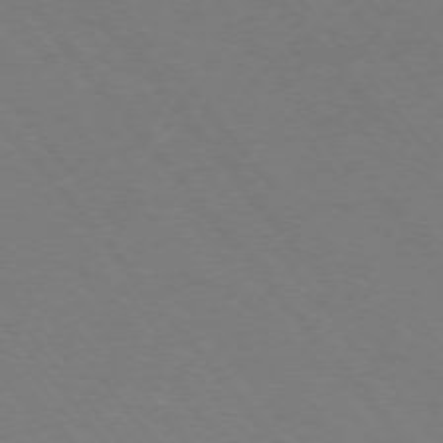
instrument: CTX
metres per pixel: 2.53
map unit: Ap
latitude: -76.0283
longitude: -69.6127
